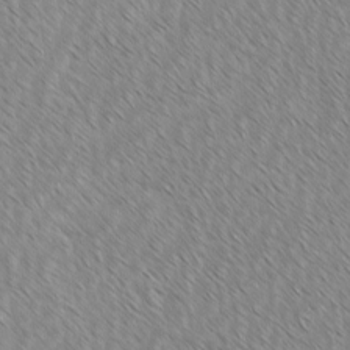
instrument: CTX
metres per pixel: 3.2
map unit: lAvf
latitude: -2.1794
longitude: -113.9339
